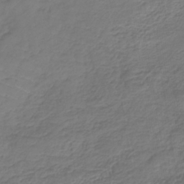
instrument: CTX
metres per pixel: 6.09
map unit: lHb
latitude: -38.1606
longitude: 71.0675
